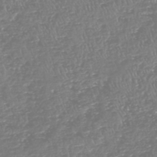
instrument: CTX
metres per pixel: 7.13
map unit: HNhu
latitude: -48.1606
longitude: 29.2376
